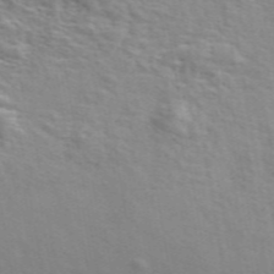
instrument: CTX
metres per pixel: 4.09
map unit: ANa
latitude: 49.1781
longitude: -74.3845
